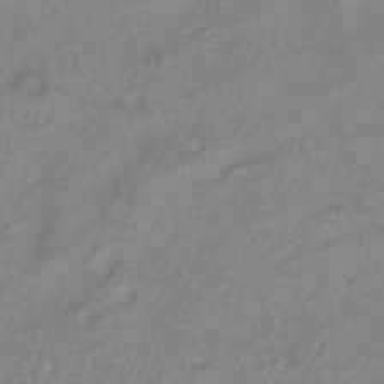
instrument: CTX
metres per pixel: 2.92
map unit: ANa
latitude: -37.3509
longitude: 94.5384
